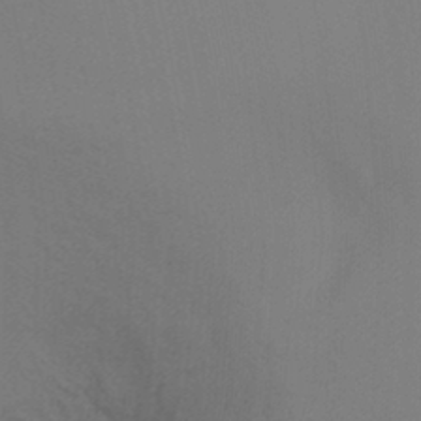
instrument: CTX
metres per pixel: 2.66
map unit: Ht
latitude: -5.8233
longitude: -26.4412
